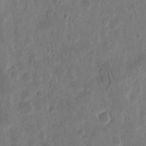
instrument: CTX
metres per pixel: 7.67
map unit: eHh
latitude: 11.6694
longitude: -73.5938
